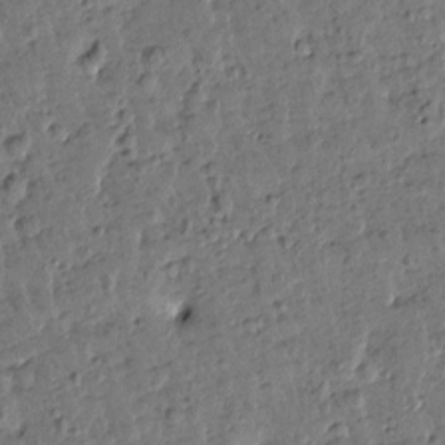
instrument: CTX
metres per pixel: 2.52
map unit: Htu
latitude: 0.5168
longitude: -179.7828
